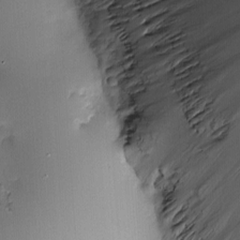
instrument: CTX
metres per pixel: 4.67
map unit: Nve
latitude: -7.4832
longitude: 175.3131
